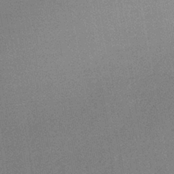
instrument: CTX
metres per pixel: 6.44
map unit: lHb
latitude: -36.3873
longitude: 68.5006
